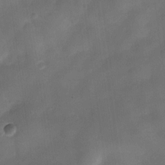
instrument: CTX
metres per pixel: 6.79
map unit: Nve
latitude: -26.8785
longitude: -148.1956
